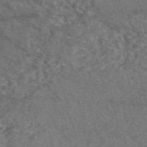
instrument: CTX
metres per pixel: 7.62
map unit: eAb
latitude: 49.0081
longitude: 112.4440
